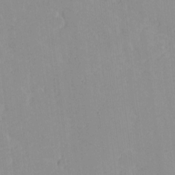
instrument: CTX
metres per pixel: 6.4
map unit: eHh
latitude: -0.8030
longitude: -86.2144
